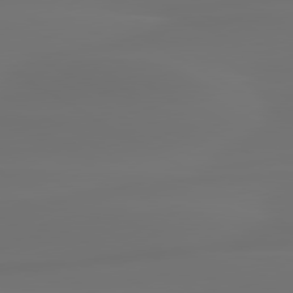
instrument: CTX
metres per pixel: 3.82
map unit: lApd
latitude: 80.0822
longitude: -85.9150
